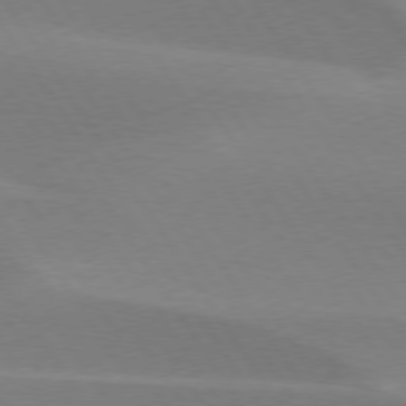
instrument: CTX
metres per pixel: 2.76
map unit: lApd
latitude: 75.4615
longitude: -66.4223
